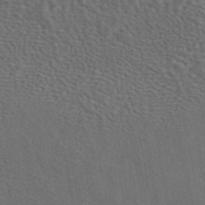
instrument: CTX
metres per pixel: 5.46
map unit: eAb
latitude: 43.8961
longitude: 111.5399
